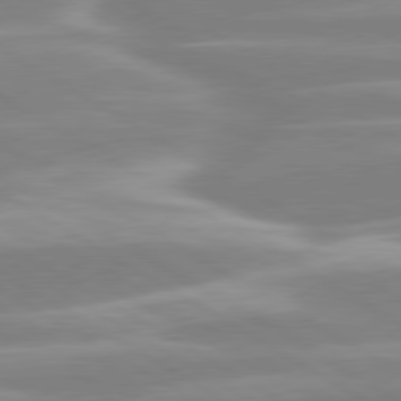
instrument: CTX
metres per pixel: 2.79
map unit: lApd
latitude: 80.3278
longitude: -128.1956
